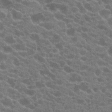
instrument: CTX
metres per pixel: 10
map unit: Hto
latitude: 20.4979
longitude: -35.5749
